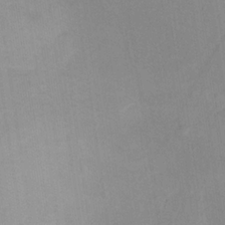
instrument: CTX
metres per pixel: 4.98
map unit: HNb
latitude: -31.6533
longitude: 62.3495
